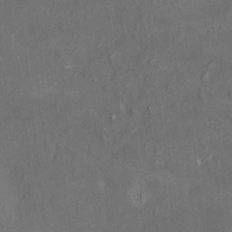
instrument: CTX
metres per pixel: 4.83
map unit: HNhu
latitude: 4.9892
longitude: 13.5777
